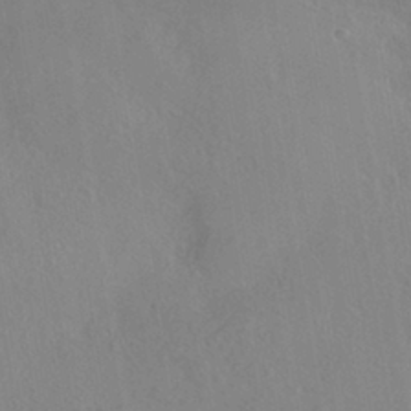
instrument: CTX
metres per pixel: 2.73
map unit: HNhu
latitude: -40.2172
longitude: 97.3321
